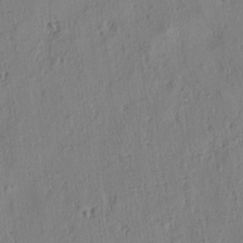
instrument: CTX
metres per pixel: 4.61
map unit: lAa
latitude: 5.7639
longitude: -114.5545
